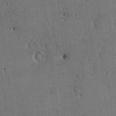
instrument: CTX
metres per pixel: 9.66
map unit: Hto
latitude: 16.7624
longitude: -59.6694
